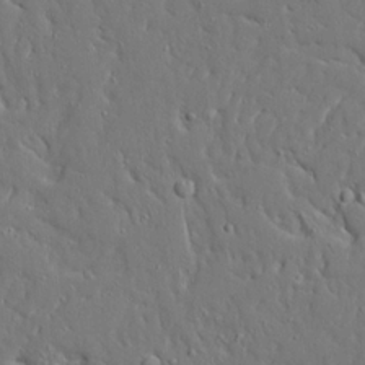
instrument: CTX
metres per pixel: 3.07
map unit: Ave
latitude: 17.4993
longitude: -141.2159
